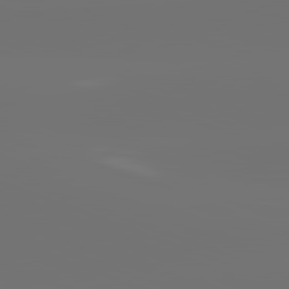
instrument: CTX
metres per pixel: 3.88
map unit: lApd
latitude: 81.9717
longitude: -160.4223
